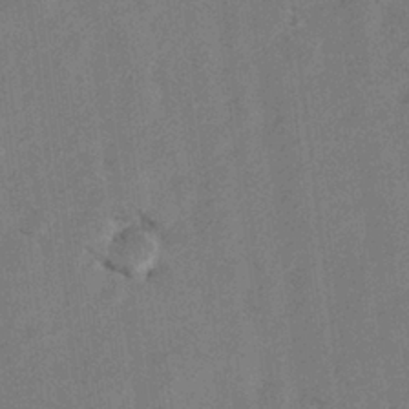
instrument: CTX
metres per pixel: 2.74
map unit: Hto
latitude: 8.1011
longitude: -34.6868
